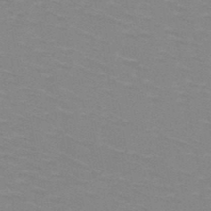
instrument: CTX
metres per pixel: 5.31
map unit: HNb
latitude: -47.7477
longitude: -46.5735
